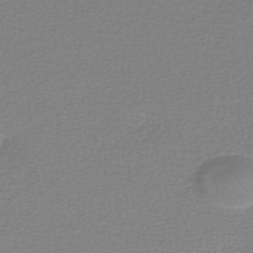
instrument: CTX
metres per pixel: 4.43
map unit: lHb
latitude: -42.1416
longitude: 70.6708
